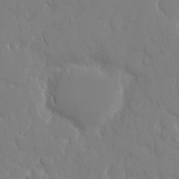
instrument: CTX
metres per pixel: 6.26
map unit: eHh
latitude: 14.3657
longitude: -71.3481
